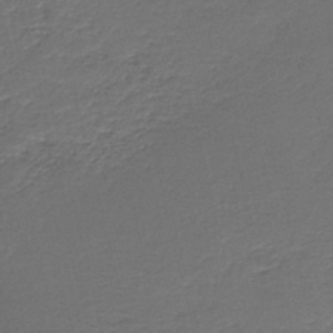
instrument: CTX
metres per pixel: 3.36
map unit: HNb
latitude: -43.1620
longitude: 50.7652
